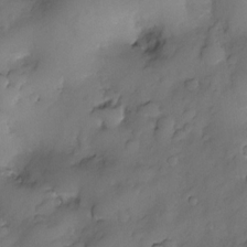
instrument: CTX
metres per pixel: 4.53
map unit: eHh
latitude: -23.5777
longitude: 15.3510
